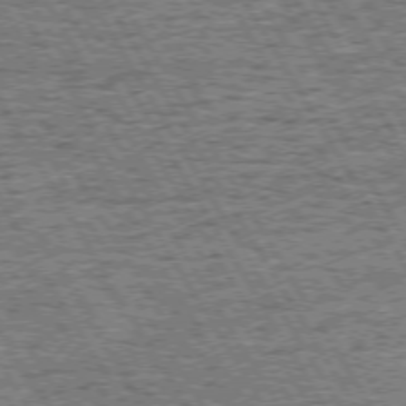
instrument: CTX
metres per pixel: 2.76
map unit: Hpe
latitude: 72.4412
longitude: -127.9339
